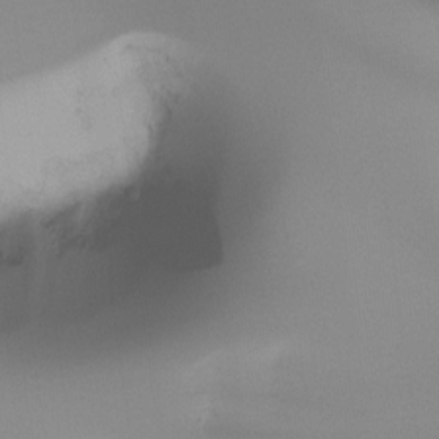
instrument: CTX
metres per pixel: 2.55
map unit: Ht
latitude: -17.1620
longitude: -46.0444
